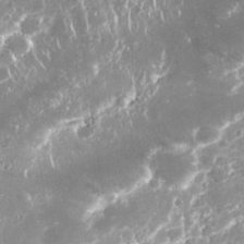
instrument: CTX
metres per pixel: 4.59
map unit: Nhu
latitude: 26.1389
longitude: -61.2159
